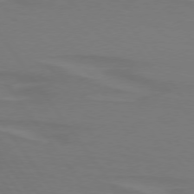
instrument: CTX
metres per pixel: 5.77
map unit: lApd
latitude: 74.8002
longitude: -79.2159
